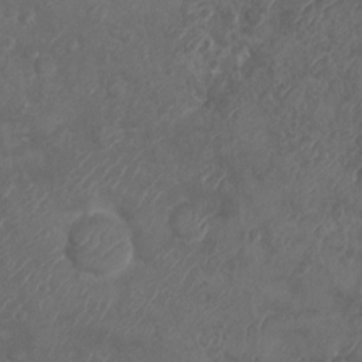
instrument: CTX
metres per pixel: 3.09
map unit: Ht
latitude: -6.0472
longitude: -20.8191
